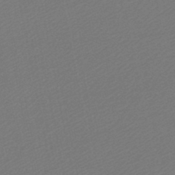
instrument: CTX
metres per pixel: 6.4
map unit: lHb
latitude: -46.4818
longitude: 67.2754
